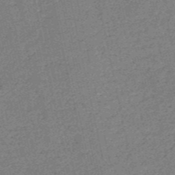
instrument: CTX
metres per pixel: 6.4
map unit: HNb
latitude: -53.4454
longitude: -39.6883
